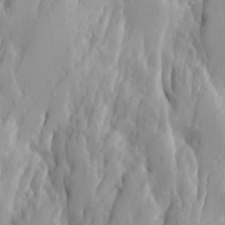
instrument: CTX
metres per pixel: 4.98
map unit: Ave
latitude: 13.8961
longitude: -133.1403
